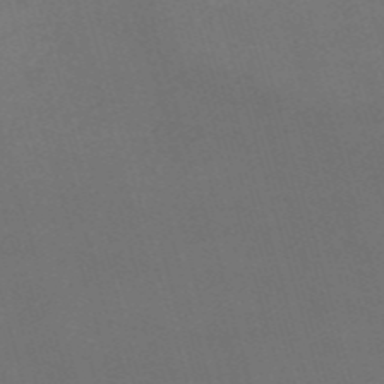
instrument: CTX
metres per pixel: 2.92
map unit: HNb
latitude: -54.9542
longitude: -36.9514
